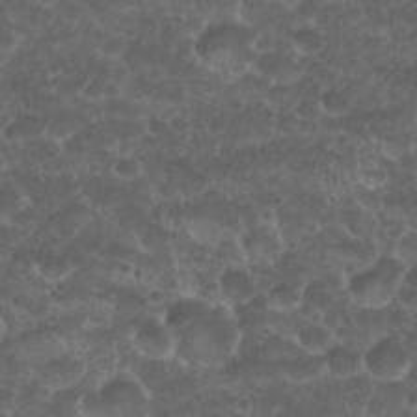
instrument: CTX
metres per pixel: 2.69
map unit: Nhu
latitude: 26.5168
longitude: -52.4034
